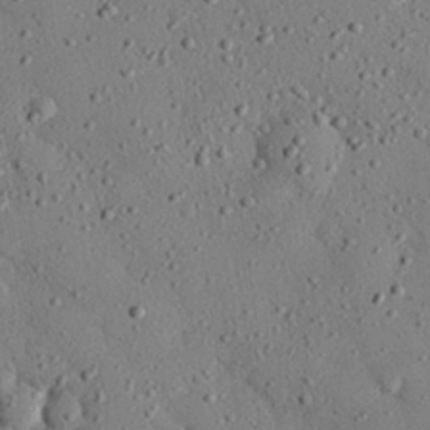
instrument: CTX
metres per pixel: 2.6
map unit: eHh
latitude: 26.1578
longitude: -77.4804
